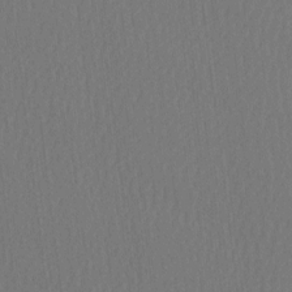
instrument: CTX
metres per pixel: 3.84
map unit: HNhu
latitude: -3.6721
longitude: 13.1998
